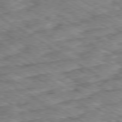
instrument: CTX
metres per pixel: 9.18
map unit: Ap
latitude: -80.0283
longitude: -49.5371
